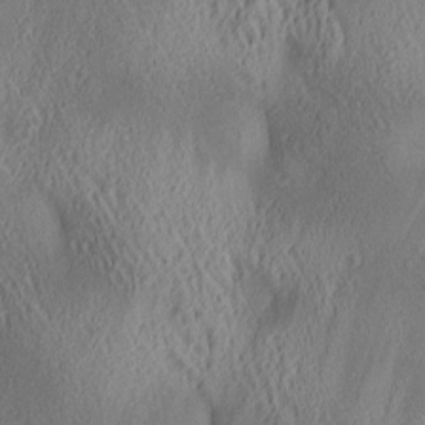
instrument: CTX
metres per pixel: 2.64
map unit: lAa
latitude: 4.8380
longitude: -117.4049
